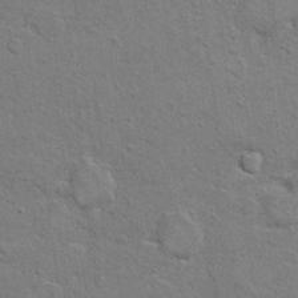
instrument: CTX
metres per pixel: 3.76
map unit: Hto
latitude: 11.5938
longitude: -37.2159
